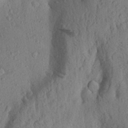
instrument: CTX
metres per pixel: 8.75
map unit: Aa
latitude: 28.3278
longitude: -148.2145
